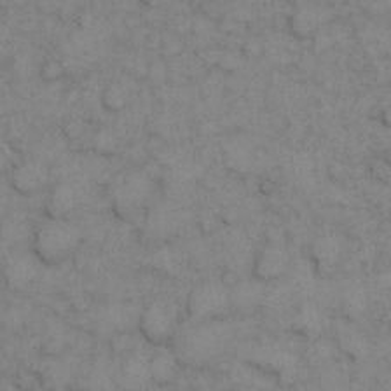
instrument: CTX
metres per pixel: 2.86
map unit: eHh
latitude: 7.3293
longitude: -64.9892
